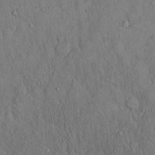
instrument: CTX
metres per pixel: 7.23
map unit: Hto
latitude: 13.9150
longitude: -58.3656
